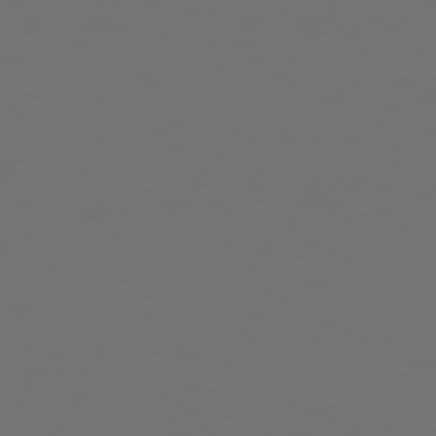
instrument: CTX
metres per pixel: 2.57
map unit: Hpe
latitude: 74.9514
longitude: -129.5371
